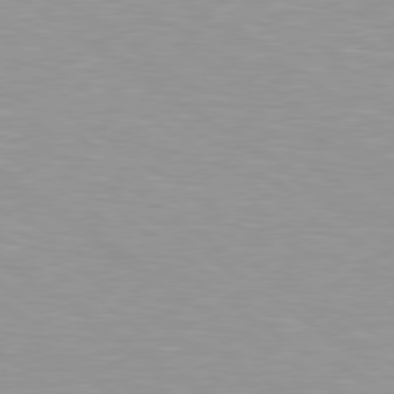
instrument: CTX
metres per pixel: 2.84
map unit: Hpe
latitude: 79.2537
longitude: -153.8961
